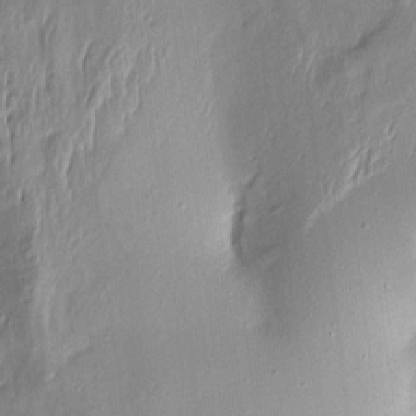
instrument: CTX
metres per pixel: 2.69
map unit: Aa
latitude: 9.1592
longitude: -133.2159
